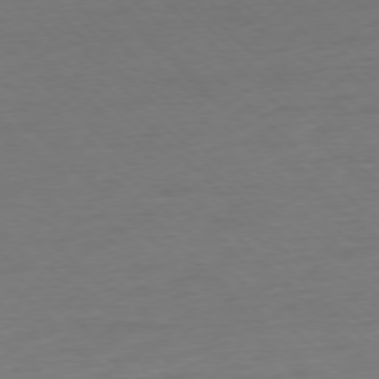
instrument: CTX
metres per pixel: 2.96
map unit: Ap
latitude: -77.0486
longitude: -91.8961
